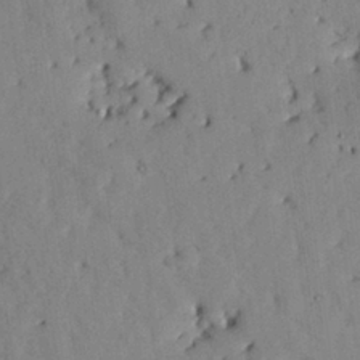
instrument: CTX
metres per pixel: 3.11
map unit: Nhu
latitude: 27.6316
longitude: -71.7449
